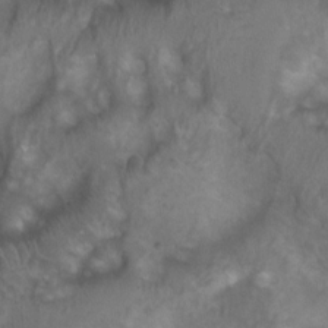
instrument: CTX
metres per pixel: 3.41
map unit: Ht
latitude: 4.2144
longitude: -21.1403
